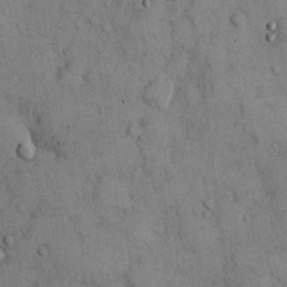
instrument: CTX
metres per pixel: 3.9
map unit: Hto
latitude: 12.7246
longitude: -59.9339
